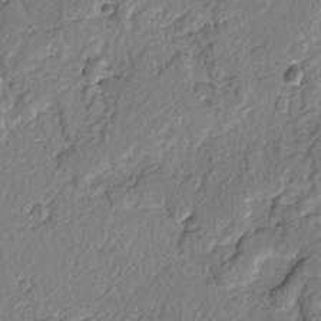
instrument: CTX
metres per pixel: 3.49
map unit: lAvf
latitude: -2.6896
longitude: -109.5749
